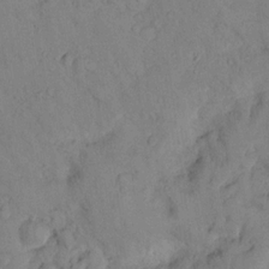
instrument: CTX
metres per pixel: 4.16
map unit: lHvf
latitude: 13.7828
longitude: 177.6911
